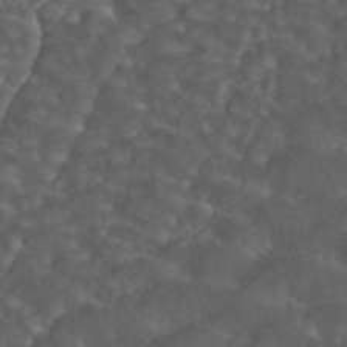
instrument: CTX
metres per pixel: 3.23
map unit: ANa
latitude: 44.3656
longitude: 24.7274
